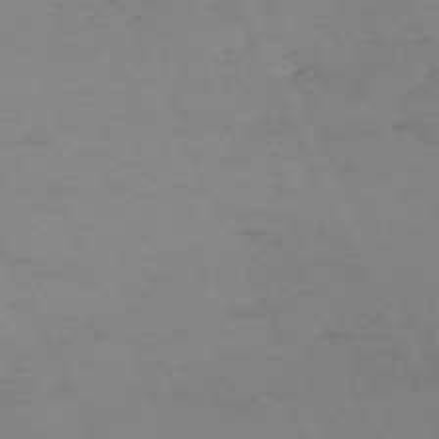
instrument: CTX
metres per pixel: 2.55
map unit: Hpe
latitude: -70.8219
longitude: 14.9164
